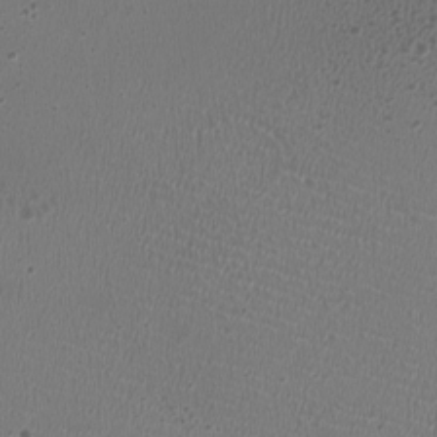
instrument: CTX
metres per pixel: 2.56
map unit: HNhu
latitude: -3.1431
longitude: -2.6112
